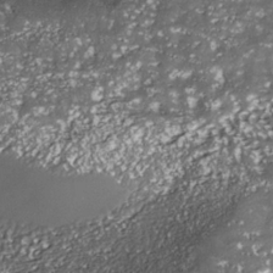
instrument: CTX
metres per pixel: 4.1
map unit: Nhe
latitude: -36.3873
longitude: -87.5560
